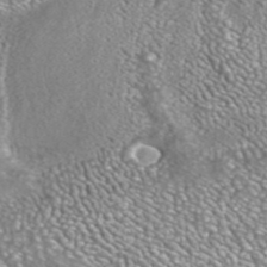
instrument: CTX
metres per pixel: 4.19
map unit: ANa
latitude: 42.0255
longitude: 23.7478
